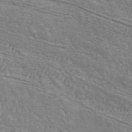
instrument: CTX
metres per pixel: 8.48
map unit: ANa
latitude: 42.7246
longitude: 17.5588
